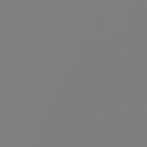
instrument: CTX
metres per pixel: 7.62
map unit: lHb
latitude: -46.9541
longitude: 75.6911
